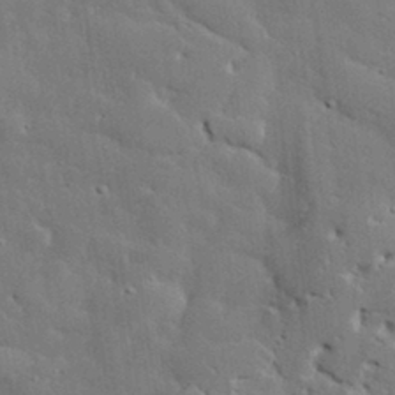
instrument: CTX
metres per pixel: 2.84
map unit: eHh
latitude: 30.7058
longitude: -83.0647
